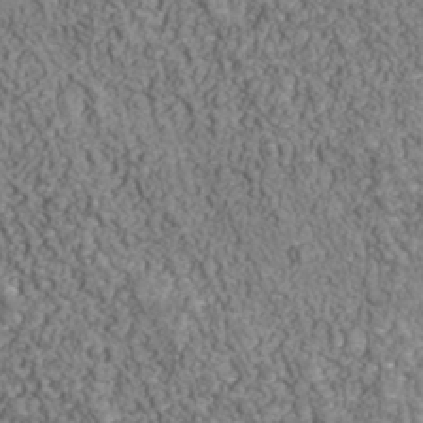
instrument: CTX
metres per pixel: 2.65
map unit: Nhu
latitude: -39.4455
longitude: -84.1956
